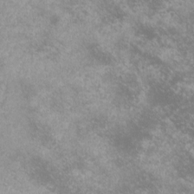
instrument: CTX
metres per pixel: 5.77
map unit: lHvf
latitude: -14.3118
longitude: -99.7260
